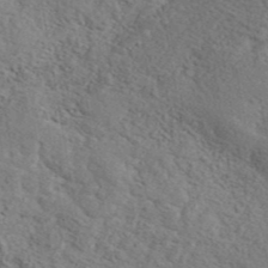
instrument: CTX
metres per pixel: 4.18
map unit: ANa
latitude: 41.6693
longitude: 52.2739
